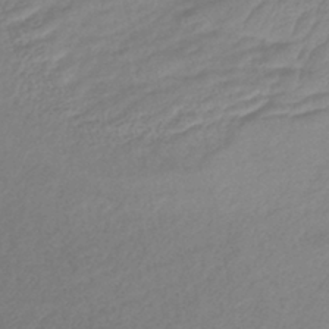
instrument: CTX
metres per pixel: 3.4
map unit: lHb
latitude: -40.5574
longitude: 74.2929
